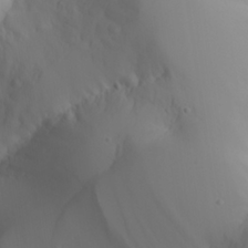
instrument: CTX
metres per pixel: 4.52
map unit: Aa
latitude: 25.1970
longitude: -127.5182
